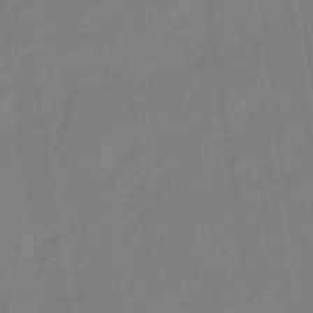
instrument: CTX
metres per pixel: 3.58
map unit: eHb
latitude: -46.8408
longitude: 87.1053
